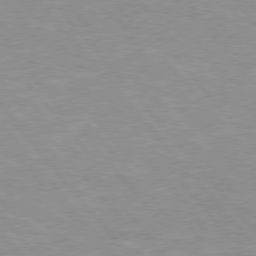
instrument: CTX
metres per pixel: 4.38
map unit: Hpe
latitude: 75.9528
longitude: -154.7624
